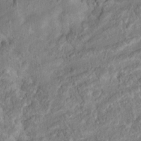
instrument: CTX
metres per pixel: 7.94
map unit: Hto
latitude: 17.1781
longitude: -40.1955
